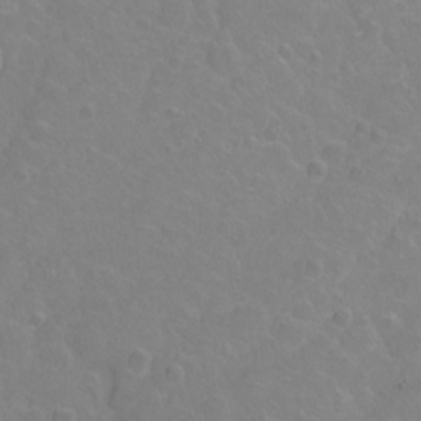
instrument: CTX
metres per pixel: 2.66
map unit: Hto
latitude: 2.4979
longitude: -33.2726
